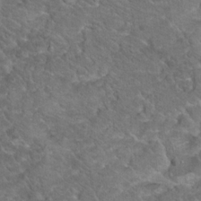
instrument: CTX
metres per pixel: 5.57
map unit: Hto
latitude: 19.0269
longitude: -36.0255
